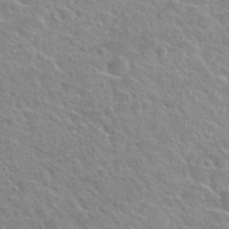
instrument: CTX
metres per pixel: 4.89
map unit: Hto
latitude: 30.0633
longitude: -48.7624
